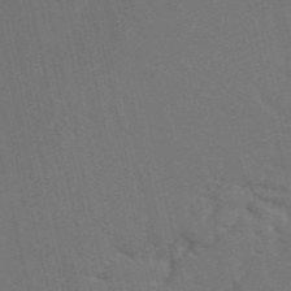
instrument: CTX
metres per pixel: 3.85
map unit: ANa
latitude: 48.9325
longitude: -73.1781
